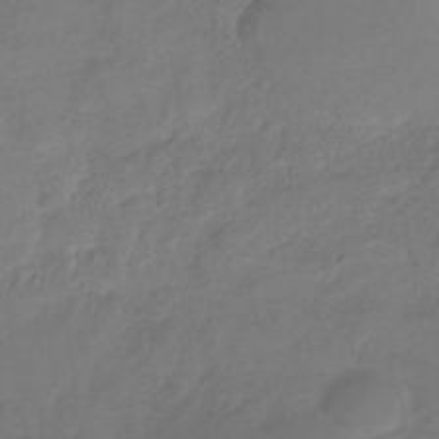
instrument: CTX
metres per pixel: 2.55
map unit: eHh
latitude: -39.3510
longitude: -26.4790
